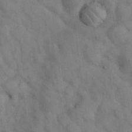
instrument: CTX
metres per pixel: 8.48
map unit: Nhu
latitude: 26.7813
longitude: -70.8947
